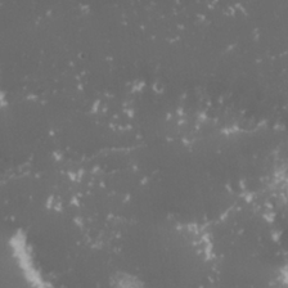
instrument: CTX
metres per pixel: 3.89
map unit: Nhu
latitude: 27.1025
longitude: -60.4790
